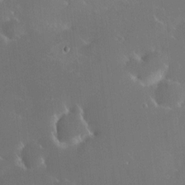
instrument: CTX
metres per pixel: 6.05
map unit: HNhu
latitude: 6.5168
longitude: 13.1431
